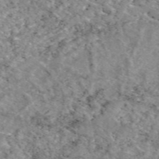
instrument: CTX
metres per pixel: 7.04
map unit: eAb
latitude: 49.3671
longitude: 110.0472
